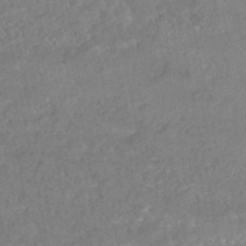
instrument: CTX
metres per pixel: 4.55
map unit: HNhu
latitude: -47.0108
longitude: 97.1431
